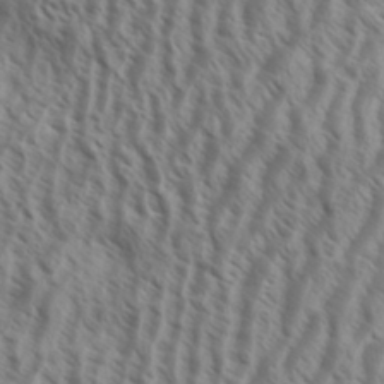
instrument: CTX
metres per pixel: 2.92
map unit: Aa
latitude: 33.6127
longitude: -138.9514
